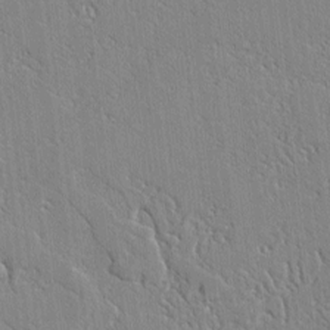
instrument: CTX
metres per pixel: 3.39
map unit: lAvf
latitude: -2.1416
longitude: -109.3859
